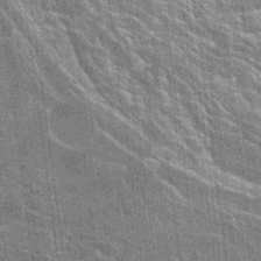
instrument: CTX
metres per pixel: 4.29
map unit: Hto
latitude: 23.0836
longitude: -40.6868
